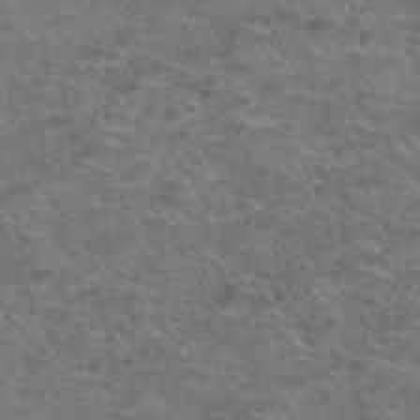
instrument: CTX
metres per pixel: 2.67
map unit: Hto
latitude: 38.6679
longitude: -43.2726
